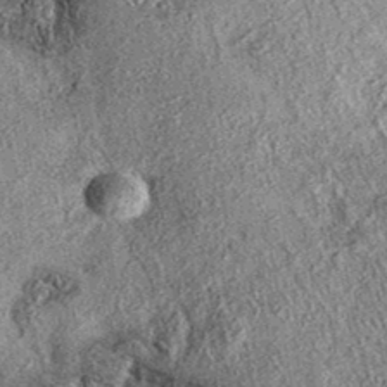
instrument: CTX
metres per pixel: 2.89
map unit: eAb
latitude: 37.0080
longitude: 108.1039
